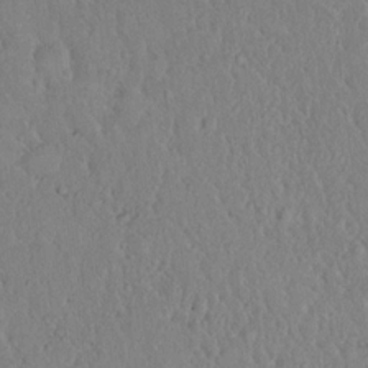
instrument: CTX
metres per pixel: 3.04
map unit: eHh
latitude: 18.0822
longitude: -64.8380
